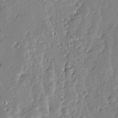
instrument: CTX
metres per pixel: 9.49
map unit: Ave
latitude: 13.1781
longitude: -134.5545
